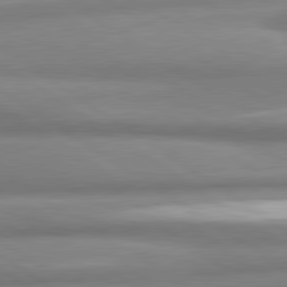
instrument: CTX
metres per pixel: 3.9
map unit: lApd
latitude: 80.8569
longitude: -177.4804
